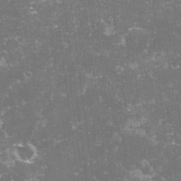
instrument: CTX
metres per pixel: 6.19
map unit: lHvf
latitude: -14.5952
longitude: -98.5356
